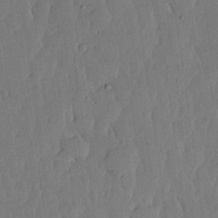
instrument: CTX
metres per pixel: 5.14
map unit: lHvf
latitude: 17.6127
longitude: -115.4426
